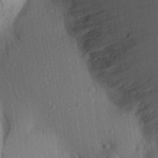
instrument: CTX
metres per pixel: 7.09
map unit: Aa
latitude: 27.4427
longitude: -141.7071
